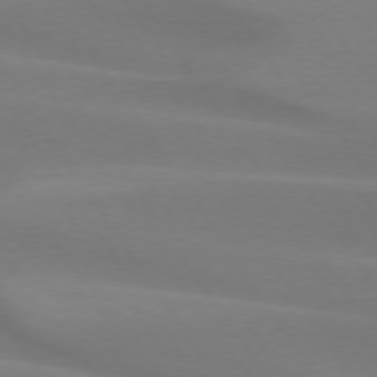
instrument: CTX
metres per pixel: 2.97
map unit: lApd
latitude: 75.1403
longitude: -66.8191
